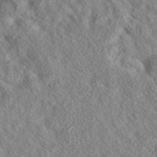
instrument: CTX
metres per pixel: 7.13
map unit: eAb
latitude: 36.0633
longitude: 107.9178
